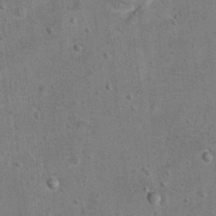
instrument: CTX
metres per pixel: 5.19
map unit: Hto
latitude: 11.1970
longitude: -36.4034
